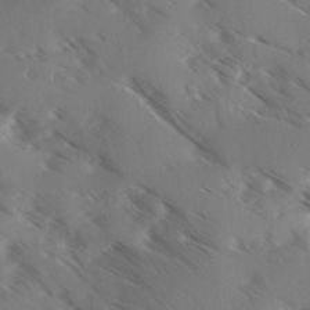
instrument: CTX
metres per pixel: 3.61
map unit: Ave
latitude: 0.3845
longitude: -111.2915
